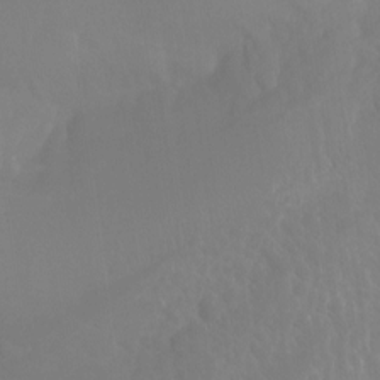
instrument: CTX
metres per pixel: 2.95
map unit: Ht
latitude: -15.3132
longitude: -54.5735
